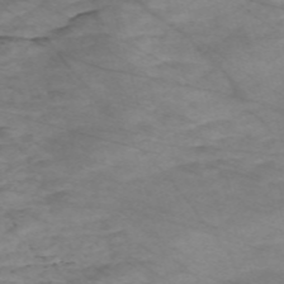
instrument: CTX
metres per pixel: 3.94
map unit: Nve
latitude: -59.2564
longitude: 61.3510
